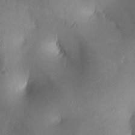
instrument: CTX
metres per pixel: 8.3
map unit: lAa
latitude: 2.8758
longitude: -117.4426
